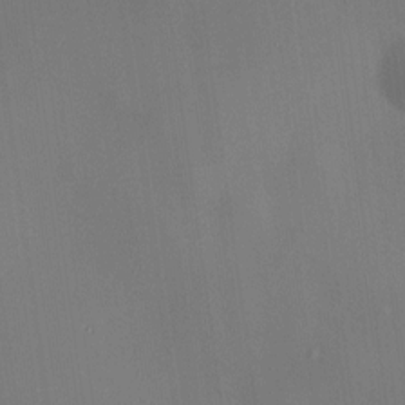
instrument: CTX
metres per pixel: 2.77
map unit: HNhu
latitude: 9.1214
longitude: 14.6708
